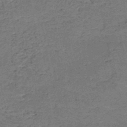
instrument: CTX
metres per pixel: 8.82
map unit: HNb
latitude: -50.3873
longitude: -49.5938
